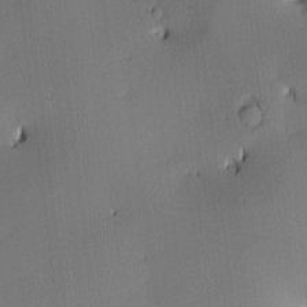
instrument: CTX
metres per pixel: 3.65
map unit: lAa
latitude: 2.7624
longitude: -115.5938
